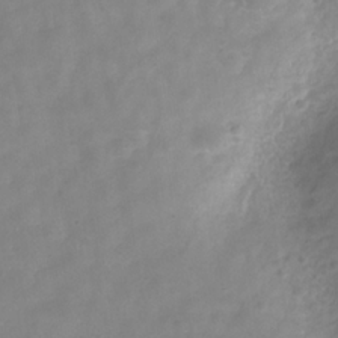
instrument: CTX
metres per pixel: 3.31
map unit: Hve
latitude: -32.4062
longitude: 93.1620
